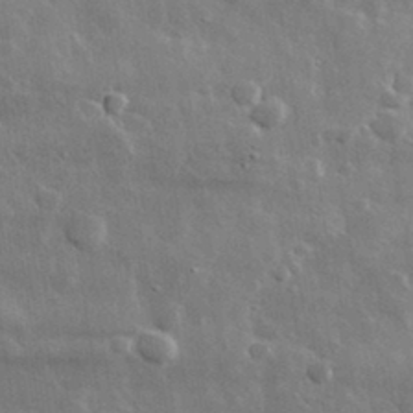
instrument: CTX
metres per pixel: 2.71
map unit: lHvf
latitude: 32.9892
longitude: -90.6113
